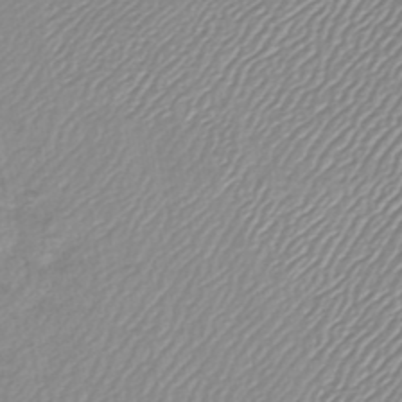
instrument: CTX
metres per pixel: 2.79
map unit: lHb
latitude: -46.1039
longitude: 71.0298
